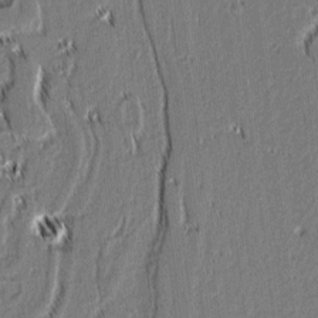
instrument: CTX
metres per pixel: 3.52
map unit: lAvf
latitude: 1.6127
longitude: -106.6113
